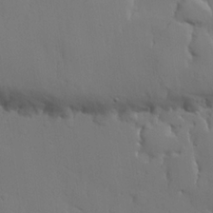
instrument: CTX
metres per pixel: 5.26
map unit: lHvf
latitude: 21.4805
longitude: 145.8611
